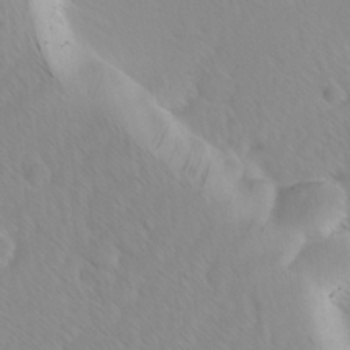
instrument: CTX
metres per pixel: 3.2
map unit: Ave
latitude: 8.3467
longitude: -105.4427
